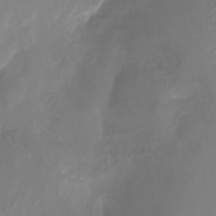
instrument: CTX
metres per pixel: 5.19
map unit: Nhu
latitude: -28.1039
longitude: -71.4993
